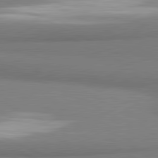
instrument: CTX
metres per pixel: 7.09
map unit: lApd
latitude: 81.3482
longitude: 162.3306
